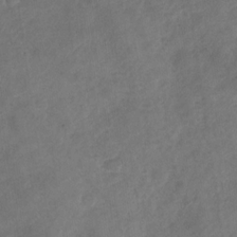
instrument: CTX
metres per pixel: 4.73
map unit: Nhu
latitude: -30.2928
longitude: -62.9514
